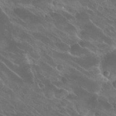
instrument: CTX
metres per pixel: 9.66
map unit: Hto
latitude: 25.6316
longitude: -39.3293
